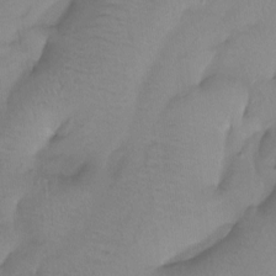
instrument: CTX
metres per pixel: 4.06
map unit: Htu
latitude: -13.9556
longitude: -46.0822
